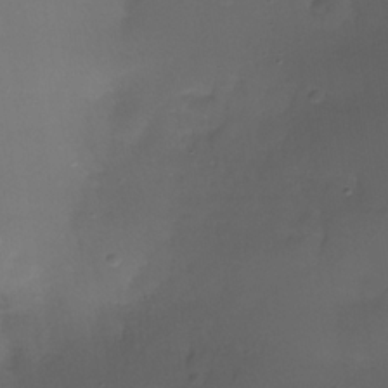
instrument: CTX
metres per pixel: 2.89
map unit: Nhe
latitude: -35.4832
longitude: -117.8772
